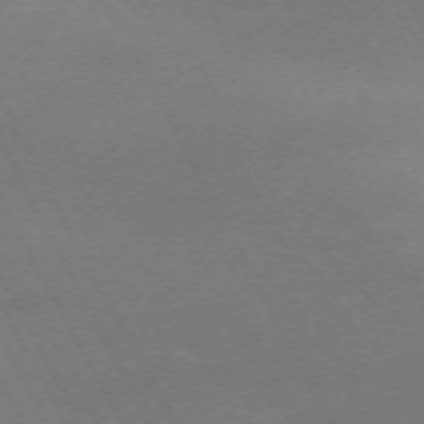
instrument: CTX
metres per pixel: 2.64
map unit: Hpe
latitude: -71.3699
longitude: 9.1053
